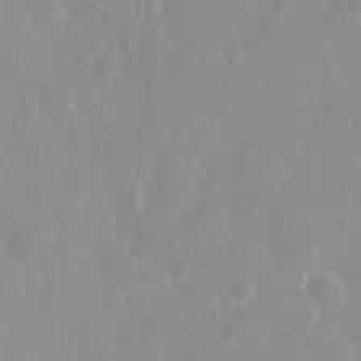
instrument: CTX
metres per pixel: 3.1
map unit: eHh
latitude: 31.4994
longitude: -59.4426
